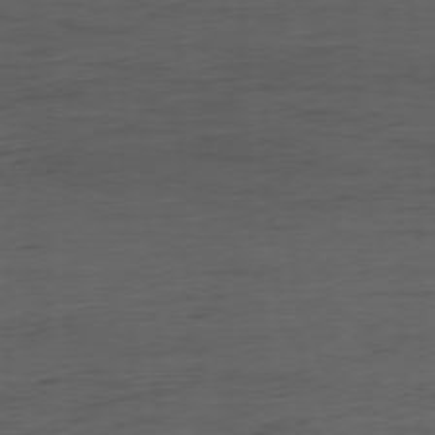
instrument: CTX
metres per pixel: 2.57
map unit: Ap
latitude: -76.9353
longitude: -73.8017
